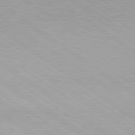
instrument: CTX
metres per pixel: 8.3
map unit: lApd
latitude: 79.2915
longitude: -177.7638
